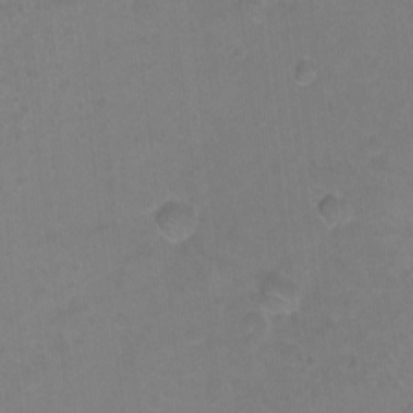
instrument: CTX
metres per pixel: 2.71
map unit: Ht
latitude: -5.5777
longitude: -36.3090
